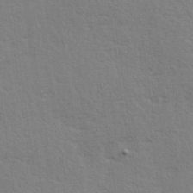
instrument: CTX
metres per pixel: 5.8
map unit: Hve
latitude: 26.6302
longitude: -94.1767
